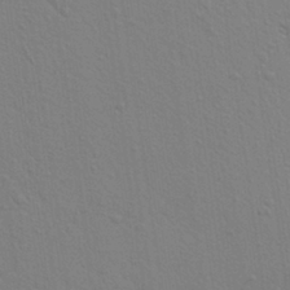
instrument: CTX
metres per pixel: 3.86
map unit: Aa
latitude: 29.9717
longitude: -147.3482
